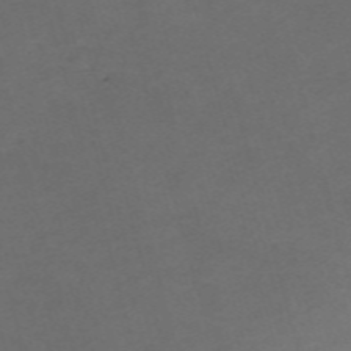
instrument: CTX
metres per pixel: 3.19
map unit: Nve
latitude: -58.5951
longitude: 59.5210
